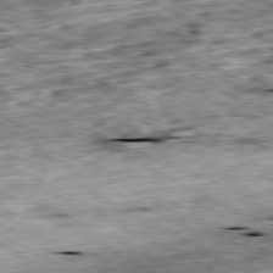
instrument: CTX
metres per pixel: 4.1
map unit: Ap
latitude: -80.5574
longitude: -88.9325
